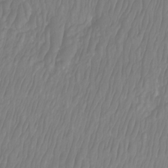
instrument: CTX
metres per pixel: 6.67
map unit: Htu
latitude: -9.2376
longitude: -74.9892
